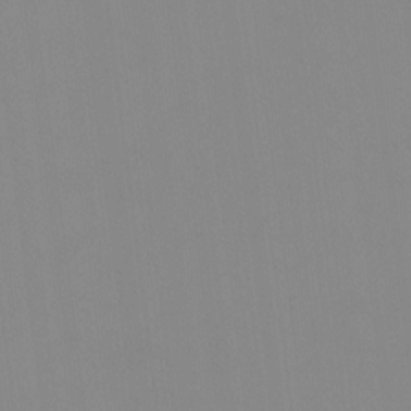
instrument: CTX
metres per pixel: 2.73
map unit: HNhu
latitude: -1.2943
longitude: -6.4979
